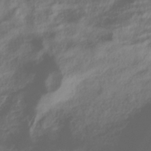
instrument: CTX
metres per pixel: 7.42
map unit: HNhu
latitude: -40.8975
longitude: 101.7855
